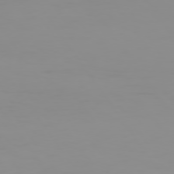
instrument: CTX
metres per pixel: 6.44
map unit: Hpe
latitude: 73.9339
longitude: -128.3656
